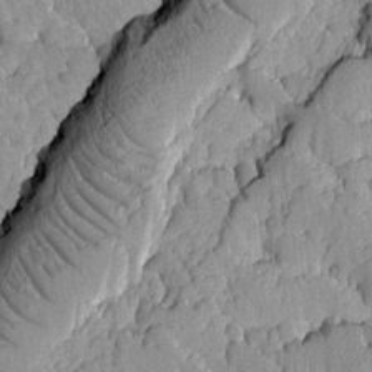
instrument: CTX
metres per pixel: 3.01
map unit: Ave
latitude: -8.5952
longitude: -116.4979
